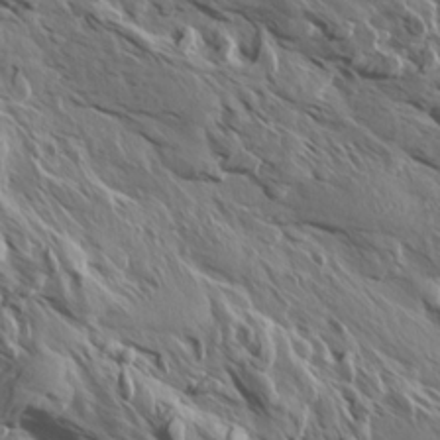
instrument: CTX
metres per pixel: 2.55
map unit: Aa
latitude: 13.4616
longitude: -143.1781
